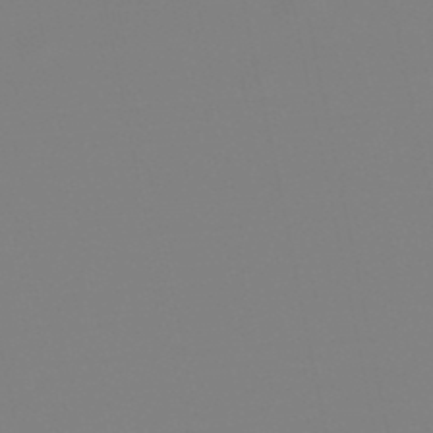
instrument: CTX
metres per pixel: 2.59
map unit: lHb
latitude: -49.5210
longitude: 69.9367
